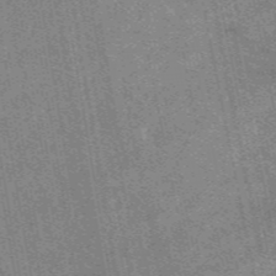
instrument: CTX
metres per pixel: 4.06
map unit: eAb
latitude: 48.5357
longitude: 104.7274
